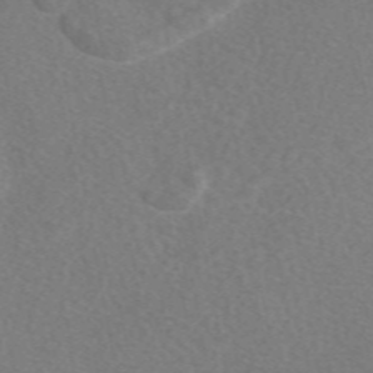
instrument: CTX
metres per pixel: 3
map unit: eAb
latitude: 48.2900
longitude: 118.8975
